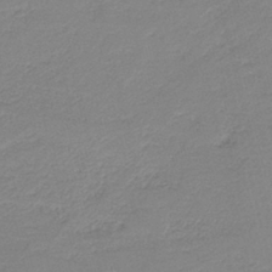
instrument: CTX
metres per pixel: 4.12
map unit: HNb
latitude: -41.0297
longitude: 50.4062
